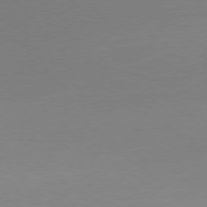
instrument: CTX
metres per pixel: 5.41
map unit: Ap
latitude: -78.3684
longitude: -99.5182
